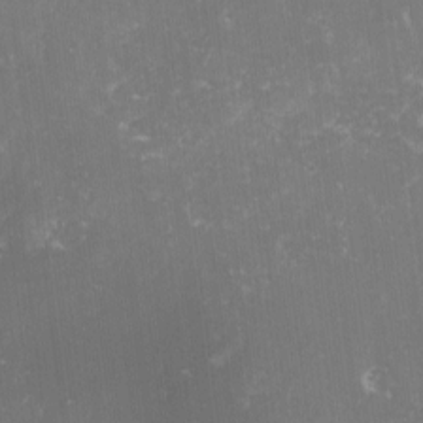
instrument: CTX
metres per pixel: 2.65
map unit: lHvf
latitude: -13.3699
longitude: -98.8569
